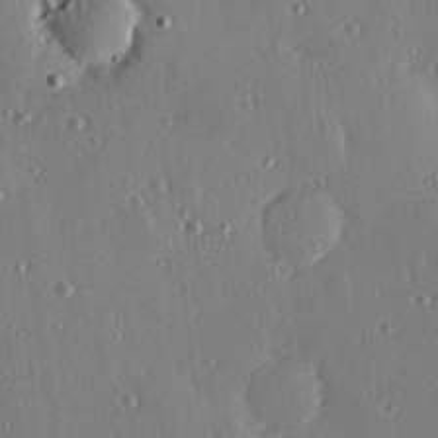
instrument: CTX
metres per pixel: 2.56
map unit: Hve
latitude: 26.2712
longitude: -93.4237
